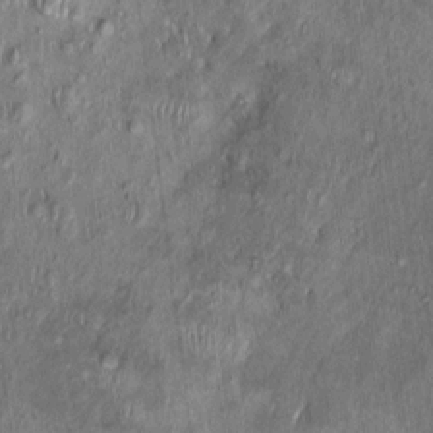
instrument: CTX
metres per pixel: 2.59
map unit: Nhu
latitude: -0.1795
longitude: -14.8380
